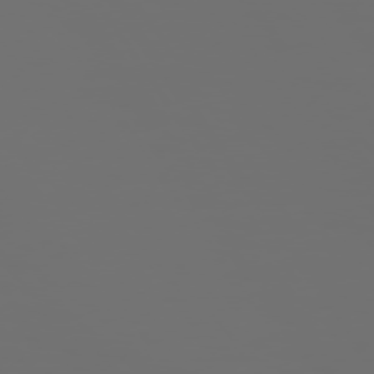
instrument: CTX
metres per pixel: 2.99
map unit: Hpe
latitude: 73.7072
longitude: -128.2711
